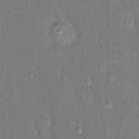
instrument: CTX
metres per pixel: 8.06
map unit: Hto
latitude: 14.5735
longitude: -58.9703
